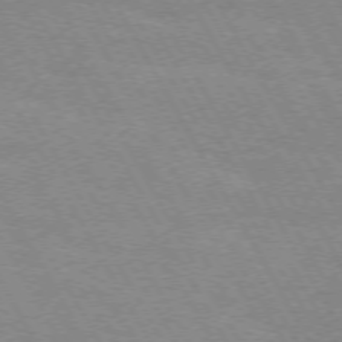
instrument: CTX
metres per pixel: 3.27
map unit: Hpe
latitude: 72.3279
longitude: -128.6301
